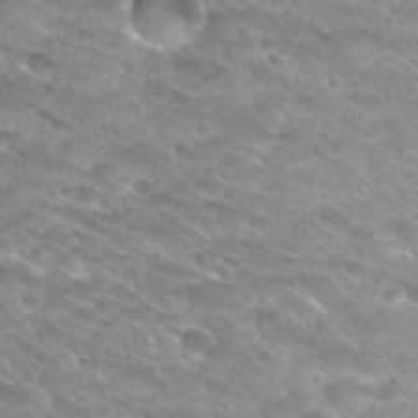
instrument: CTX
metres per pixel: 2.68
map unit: Hto
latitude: 32.4412
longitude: -46.6491
